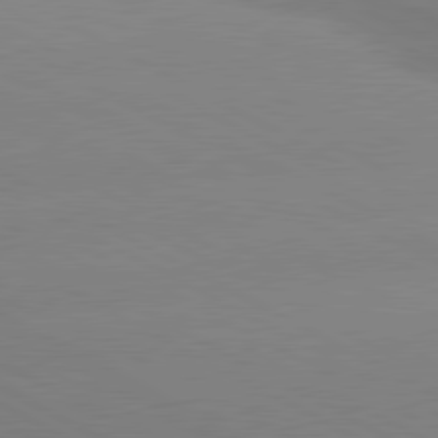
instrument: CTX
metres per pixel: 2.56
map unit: lApd
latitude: 80.6868
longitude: -153.7261
